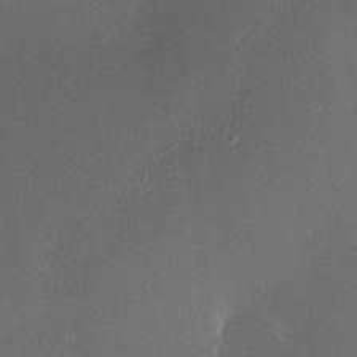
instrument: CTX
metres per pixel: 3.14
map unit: HNhu
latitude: 5.6127
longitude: 14.5007
